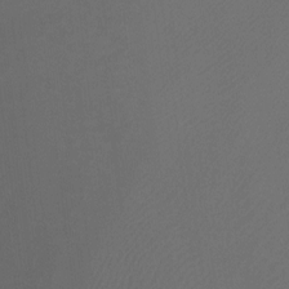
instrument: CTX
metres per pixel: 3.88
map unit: Aa
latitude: -7.5210
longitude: -78.5546
